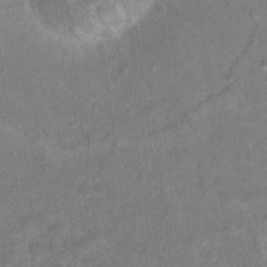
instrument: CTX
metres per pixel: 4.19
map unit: Hto
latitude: 18.4790
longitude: -38.7057
